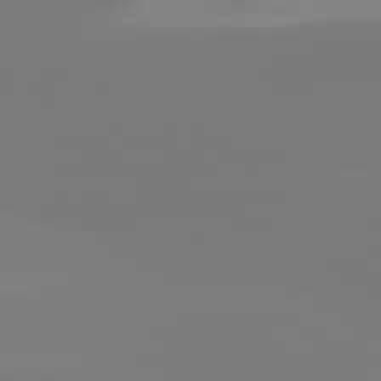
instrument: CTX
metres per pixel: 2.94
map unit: lApd
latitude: 81.2348
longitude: -156.7624
